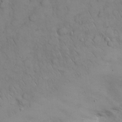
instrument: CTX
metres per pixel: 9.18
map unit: Nhu
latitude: 28.4412
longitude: -68.9892
